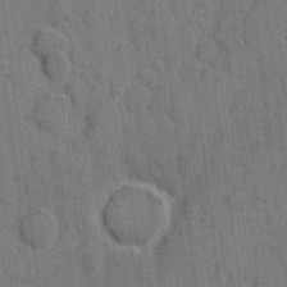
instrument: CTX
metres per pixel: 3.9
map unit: eHh
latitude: 8.7057
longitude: -66.0633
